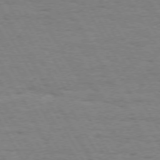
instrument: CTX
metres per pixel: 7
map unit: Hpe
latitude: 72.3279
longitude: -123.2537
